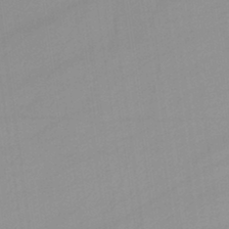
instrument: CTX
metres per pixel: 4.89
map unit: lHb
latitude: -45.0864
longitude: 66.5196
